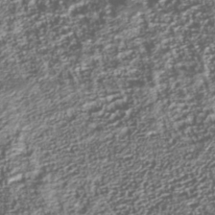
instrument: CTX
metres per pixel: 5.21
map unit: Nhu
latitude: -39.5777
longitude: -83.1781
